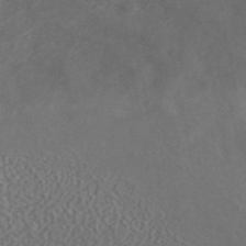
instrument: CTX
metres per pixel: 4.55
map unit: ANa
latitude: 44.8191
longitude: 23.9178
